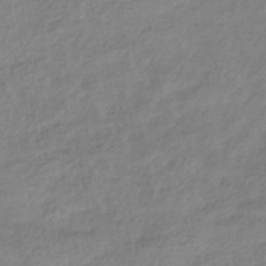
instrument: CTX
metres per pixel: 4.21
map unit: HNhu
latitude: -42.2172
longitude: 90.1417
